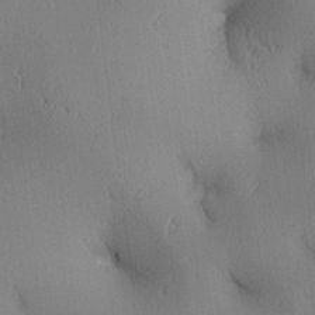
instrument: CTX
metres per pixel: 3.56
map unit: lAa
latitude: 4.0444
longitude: -117.0081
